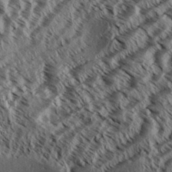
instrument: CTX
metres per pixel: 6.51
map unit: Aa
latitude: 32.3656
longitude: -137.6316
